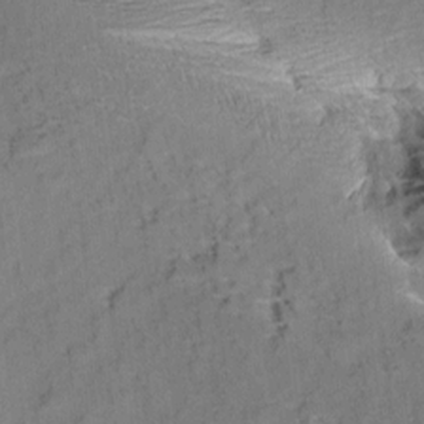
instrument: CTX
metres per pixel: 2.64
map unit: Aa
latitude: 9.4049
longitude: -141.1025
